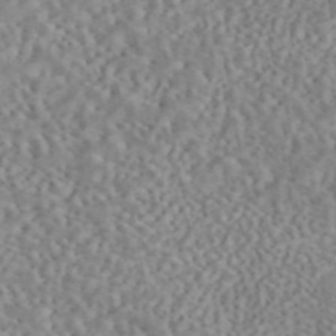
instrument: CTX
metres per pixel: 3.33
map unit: eAb
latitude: 44.0444
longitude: 124.3684
